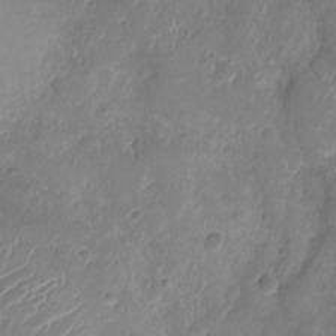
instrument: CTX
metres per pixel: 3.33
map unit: Ht
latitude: -9.2943
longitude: -20.1578
